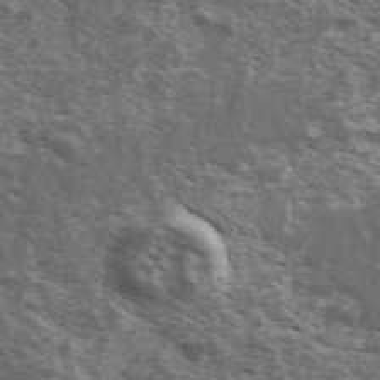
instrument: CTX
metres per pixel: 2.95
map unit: Ave
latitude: 40.7624
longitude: -109.8961
